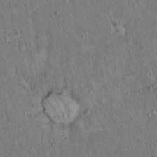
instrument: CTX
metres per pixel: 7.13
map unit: Hto
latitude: 15.3671
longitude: -58.9892
